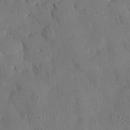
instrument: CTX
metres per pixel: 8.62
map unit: eHh
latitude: 25.9528
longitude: -79.7450
